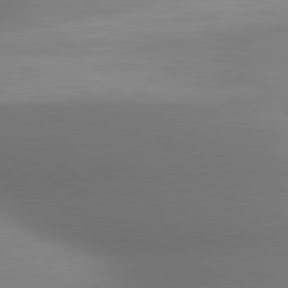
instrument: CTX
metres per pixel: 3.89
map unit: lApd
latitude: 80.9136
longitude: 131.6722
